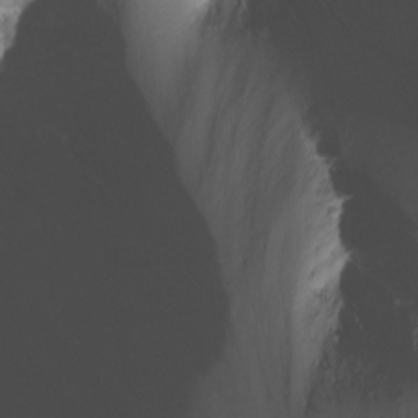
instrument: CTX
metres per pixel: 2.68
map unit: Nhu
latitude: -13.5399
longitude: -63.5938
